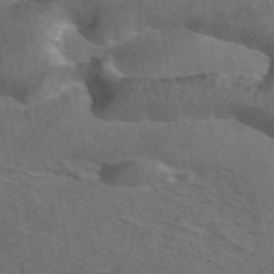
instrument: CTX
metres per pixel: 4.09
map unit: ANa
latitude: 44.3278
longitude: 29.0675
